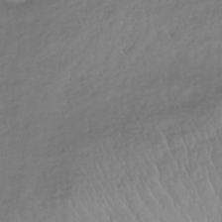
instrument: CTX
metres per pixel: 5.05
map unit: lHb
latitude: -37.7666
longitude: 69.8989
